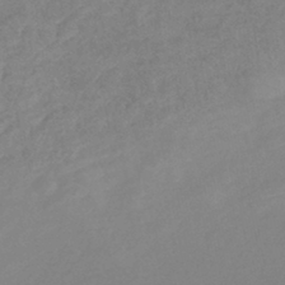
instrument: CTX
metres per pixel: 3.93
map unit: lHb
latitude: -41.4832
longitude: 77.8989
